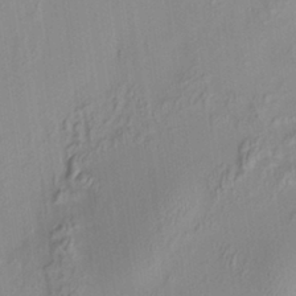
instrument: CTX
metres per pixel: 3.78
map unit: HNhu
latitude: 7.2348
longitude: 13.6155
